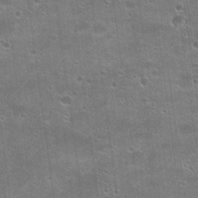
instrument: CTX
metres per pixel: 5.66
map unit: Hto
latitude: 21.8584
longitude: -42.8758
